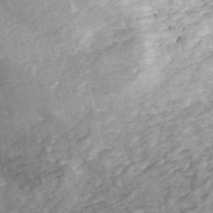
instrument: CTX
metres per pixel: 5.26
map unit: ANa
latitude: 45.7827
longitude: 25.0864
